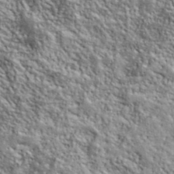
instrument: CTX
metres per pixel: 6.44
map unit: lHvf
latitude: 39.1970
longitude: -90.6302
